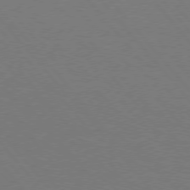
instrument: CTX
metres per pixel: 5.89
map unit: Hpe
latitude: 75.4993
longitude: -145.4048
